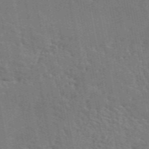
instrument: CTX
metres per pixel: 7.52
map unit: ANa
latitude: 49.9528
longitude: -80.6301
